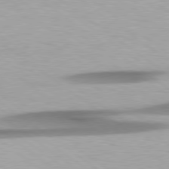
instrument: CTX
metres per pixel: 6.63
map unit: Hpe
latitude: 78.9136
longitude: -134.3467
